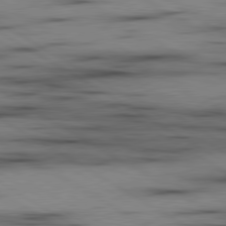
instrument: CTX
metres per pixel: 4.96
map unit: lApd
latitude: 80.0822
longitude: 158.1605
